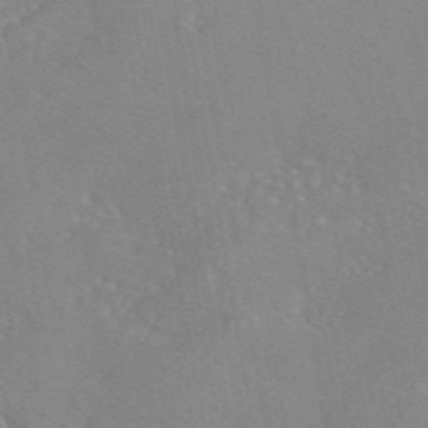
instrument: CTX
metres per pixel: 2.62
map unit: eAb
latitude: 45.7827
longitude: 110.3873
